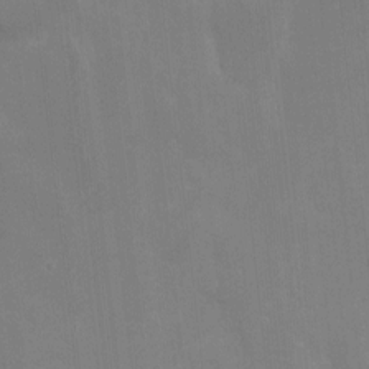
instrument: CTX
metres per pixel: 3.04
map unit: Nhu
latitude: -9.2376
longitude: -43.2159
